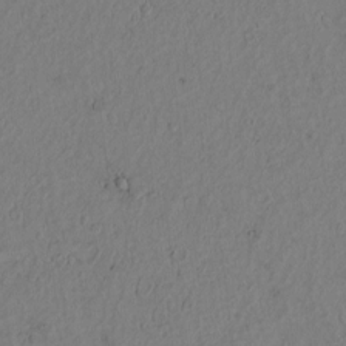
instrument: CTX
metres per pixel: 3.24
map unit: Htu
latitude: -2.7274
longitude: 167.3321
